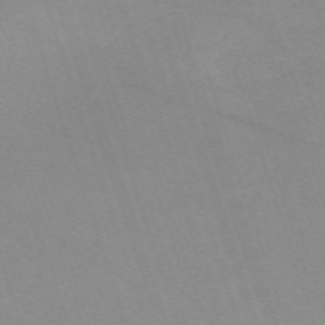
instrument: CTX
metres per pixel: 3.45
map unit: eHh
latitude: -64.5574
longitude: 52.5384
